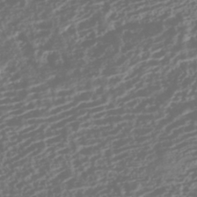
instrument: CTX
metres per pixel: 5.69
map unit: HNhu
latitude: -43.1242
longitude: 104.1039
